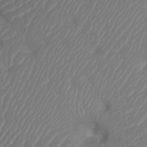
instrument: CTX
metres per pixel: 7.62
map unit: Htu
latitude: -6.3117
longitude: -69.3859
